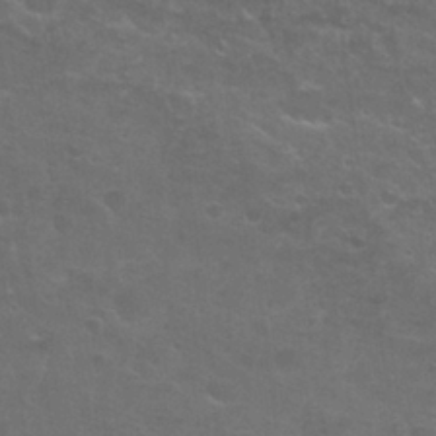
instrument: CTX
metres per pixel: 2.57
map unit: Nhu
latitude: 26.3089
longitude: -51.3103
